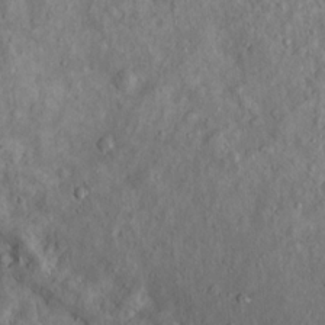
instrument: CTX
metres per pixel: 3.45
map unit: Ht
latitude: 12.9136
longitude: -40.6112
